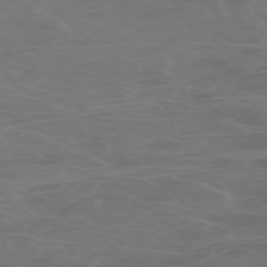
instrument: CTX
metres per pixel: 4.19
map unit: Hpe
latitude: -73.2943
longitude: 5.5210
